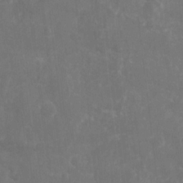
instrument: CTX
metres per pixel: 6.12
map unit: eHh
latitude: 9.5182
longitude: -71.5560
